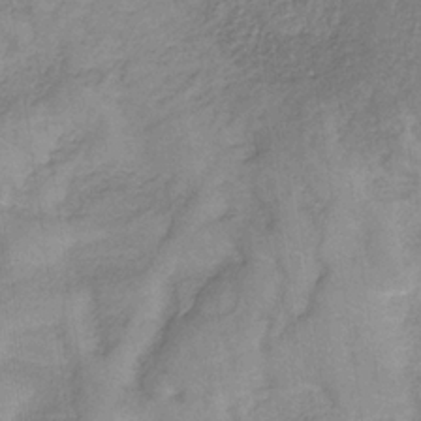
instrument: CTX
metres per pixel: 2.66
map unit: HNb
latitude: -33.1620
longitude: 59.8422
